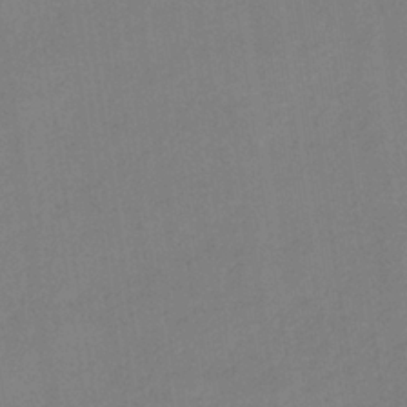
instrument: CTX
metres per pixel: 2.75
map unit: HNb
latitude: -34.0094
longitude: 54.4440
